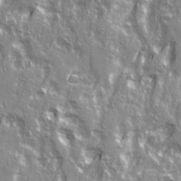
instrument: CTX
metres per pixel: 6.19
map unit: Ave
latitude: 22.3278
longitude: -133.4049
